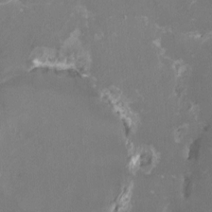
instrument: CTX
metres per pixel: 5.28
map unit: HNhu
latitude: 1.5182
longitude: -3.4426
